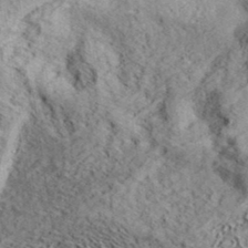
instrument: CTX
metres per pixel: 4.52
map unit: eHh
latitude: 36.8380
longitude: -80.4790
